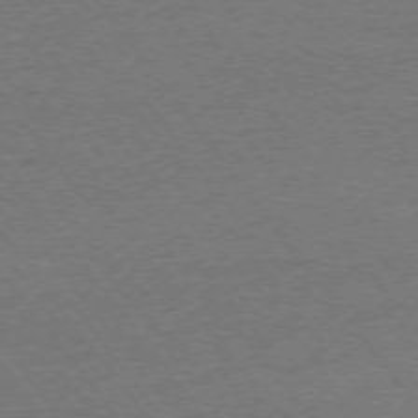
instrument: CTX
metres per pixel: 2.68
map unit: Ap
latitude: -75.2754
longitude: -82.2900
